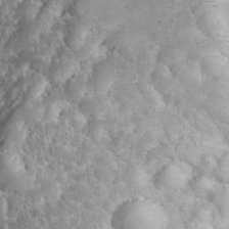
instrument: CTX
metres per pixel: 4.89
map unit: eHh
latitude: 34.3656
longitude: -64.6868
